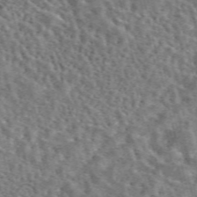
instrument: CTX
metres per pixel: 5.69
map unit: eAb
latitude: 44.2711
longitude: 111.5966
